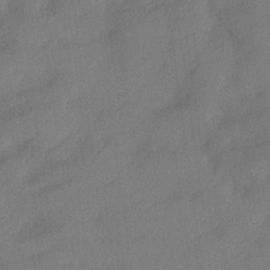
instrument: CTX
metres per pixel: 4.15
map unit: lHvf
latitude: 25.1025
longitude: 140.4629
